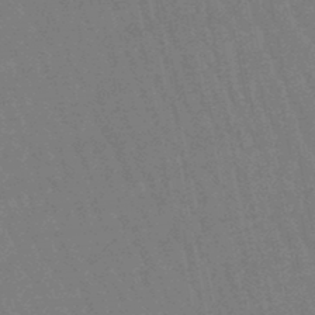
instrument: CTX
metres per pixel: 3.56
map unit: eHb
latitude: -46.7841
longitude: 80.4629
